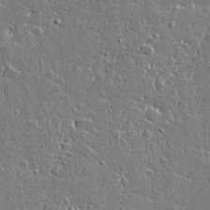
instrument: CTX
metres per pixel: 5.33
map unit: lAvf
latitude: 15.4805
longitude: -128.3467
